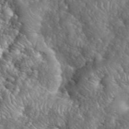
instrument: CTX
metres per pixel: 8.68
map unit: eHh
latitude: 39.8205
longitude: -57.5371
